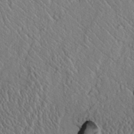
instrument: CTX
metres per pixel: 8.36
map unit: lAvf
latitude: 6.9514
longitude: 159.9745
